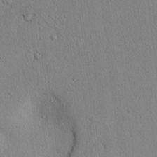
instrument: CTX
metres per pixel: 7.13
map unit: lAvf
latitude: 7.2537
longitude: 167.8611
